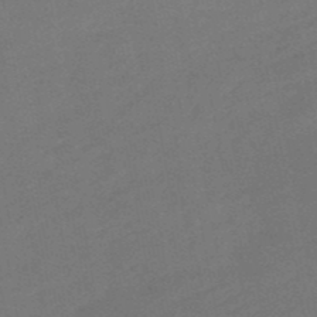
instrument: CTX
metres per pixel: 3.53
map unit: lHb
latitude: -50.1228
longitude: 81.5966
